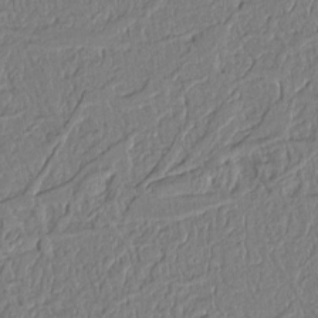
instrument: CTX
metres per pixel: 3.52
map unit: Aa
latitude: 9.2537
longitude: -131.4427
